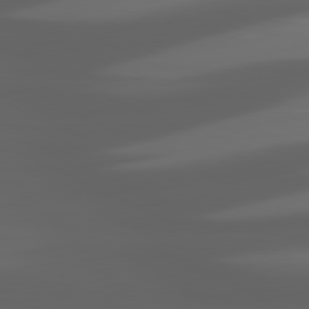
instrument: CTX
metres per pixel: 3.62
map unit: lApd
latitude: 80.7813
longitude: -141.2537
